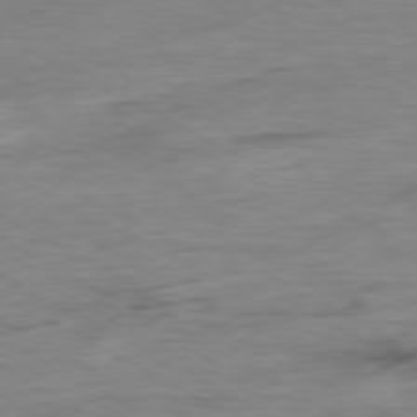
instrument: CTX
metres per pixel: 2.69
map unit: Ap
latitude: -79.9178
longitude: -83.3292
